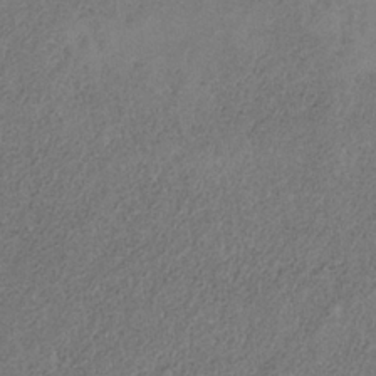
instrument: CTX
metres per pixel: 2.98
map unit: HNb
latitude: -32.3118
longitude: 58.2928
